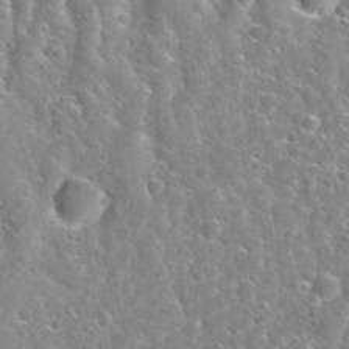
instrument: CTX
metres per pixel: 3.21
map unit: Nhu
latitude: 32.0444
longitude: -51.4804
